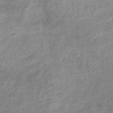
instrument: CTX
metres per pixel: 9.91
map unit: eHb
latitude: -35.1242
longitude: 77.5777
